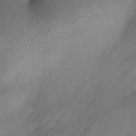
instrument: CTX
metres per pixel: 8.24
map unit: Nhe
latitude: -19.8611
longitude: 144.5952
